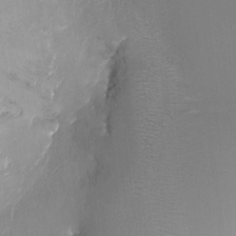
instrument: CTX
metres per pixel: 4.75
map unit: Nhu
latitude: -16.8975
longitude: -48.1578
